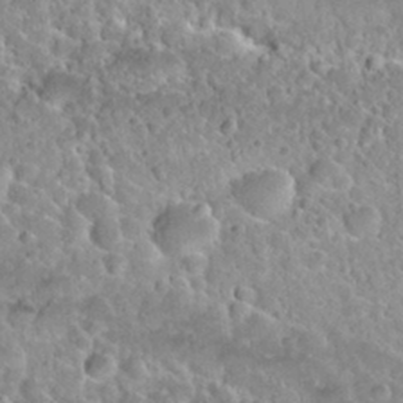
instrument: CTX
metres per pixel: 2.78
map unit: Nhu
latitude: 29.9339
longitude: -53.3104
